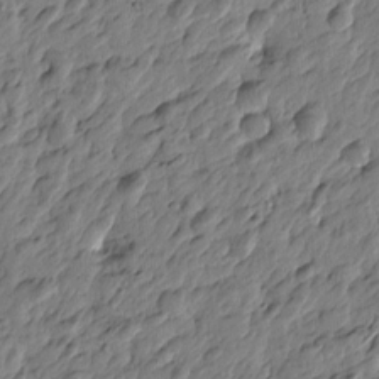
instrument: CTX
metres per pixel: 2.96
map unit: Htu
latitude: -3.7477
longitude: 179.5777
